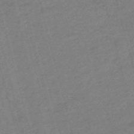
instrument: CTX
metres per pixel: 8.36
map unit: HNb
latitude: -53.8233
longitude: -46.8380
